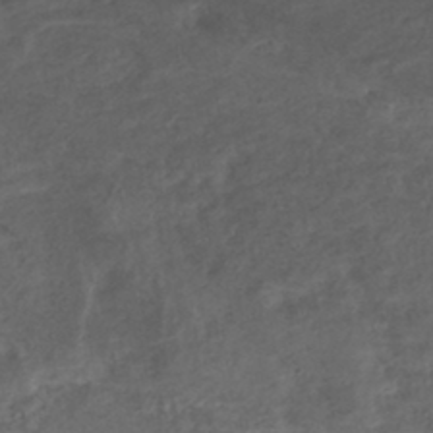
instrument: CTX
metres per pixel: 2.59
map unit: eHb
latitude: -42.4251
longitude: 84.8030
